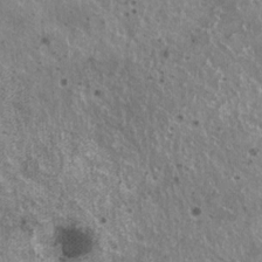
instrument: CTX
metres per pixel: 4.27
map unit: HNhu
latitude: 2.7624
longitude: 5.2187
